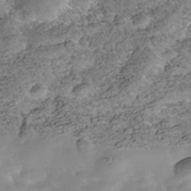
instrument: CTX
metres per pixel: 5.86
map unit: Nhe
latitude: -40.1228
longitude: -116.9703
